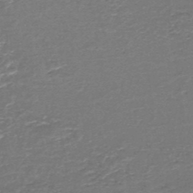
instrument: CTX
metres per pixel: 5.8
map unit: HNb
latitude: -48.5196
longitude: -41.5938
